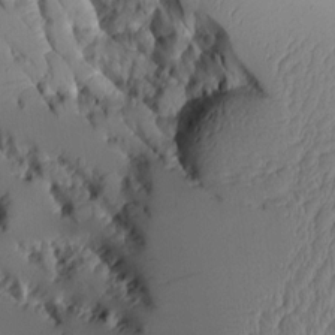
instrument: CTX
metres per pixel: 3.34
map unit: Aa
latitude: 9.9339
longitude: -126.4223
